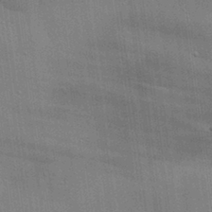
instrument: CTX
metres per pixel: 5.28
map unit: eHh
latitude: 29.6127
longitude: -82.8569
